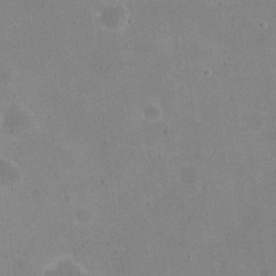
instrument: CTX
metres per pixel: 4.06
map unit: eHh
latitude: 20.4601
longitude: -66.1577
